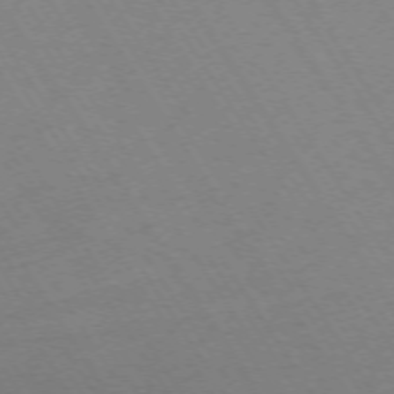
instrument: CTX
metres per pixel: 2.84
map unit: Ap
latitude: -73.4265
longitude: -70.7057
